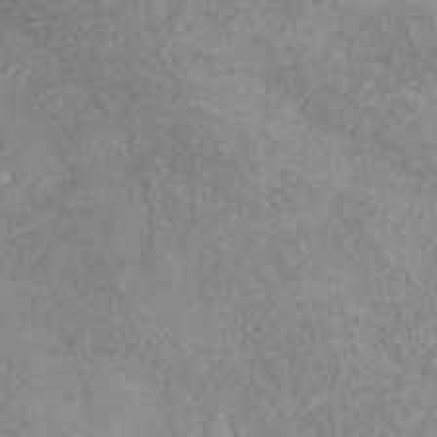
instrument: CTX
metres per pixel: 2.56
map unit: ANa
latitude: 35.4615
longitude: 13.9745
